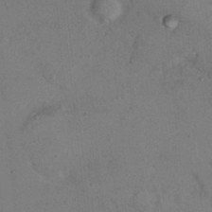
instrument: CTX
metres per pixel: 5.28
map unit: Nhu
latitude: 12.1578
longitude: -26.8002
